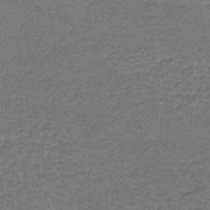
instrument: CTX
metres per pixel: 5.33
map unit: lHb
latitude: -43.2375
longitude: 66.5952
